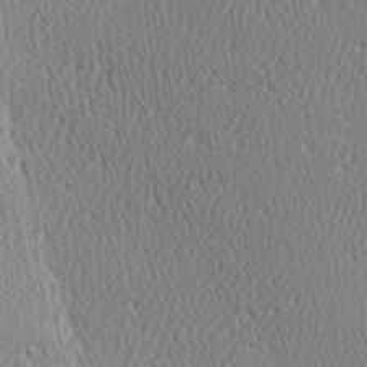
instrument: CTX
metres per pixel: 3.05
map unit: Hve
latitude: 2.8569
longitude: -124.6112
